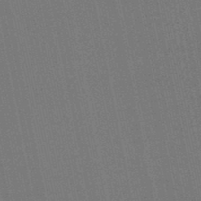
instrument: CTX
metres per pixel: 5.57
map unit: lHb
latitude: -46.7841
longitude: 78.2928
